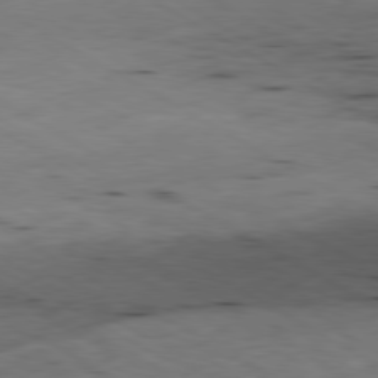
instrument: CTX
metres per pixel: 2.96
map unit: Ap
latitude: -80.5763
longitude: -93.8205
